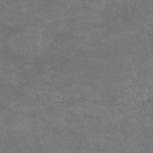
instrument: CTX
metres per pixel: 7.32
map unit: HNb
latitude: -52.9919
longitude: -41.4615
